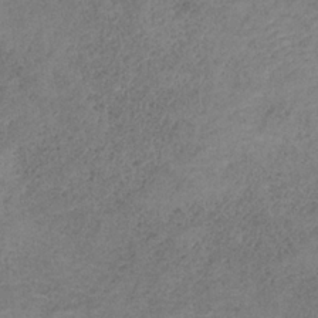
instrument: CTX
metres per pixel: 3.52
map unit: HNb
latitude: -32.4818
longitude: 58.3117
